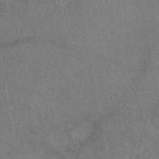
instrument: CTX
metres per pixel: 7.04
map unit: eAb
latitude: 49.4804
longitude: 110.7652
